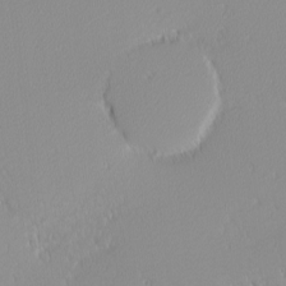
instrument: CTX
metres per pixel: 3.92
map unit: Nhu
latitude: -4.7085
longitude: -81.0269
